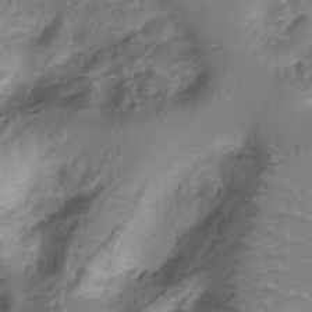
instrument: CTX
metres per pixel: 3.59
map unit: Nhu
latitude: -15.0865
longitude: -26.8947
